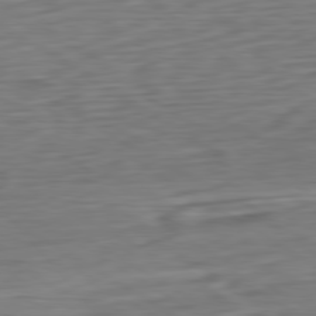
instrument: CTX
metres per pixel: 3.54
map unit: Ap
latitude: -80.7652
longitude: -68.9514
